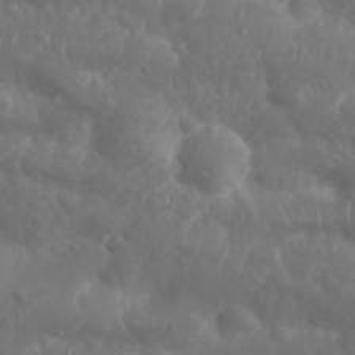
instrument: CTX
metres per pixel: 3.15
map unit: Nhu
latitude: 25.8205
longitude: -61.7638
